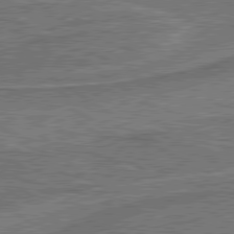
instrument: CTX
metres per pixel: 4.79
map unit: lApd
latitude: 79.6316
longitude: 172.1795
